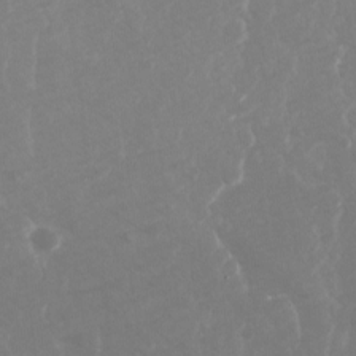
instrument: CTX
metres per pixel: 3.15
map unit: Ave
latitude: 11.0648
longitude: -104.4790
